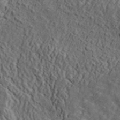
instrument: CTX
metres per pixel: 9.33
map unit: ANa
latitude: 46.7247
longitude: -84.3278
